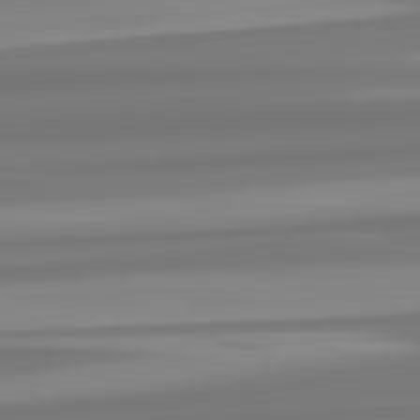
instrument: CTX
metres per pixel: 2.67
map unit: lApd
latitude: 82.8191
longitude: 173.9367
